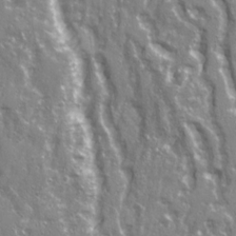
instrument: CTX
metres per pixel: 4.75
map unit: Ave
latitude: 22.0822
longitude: -133.0647
